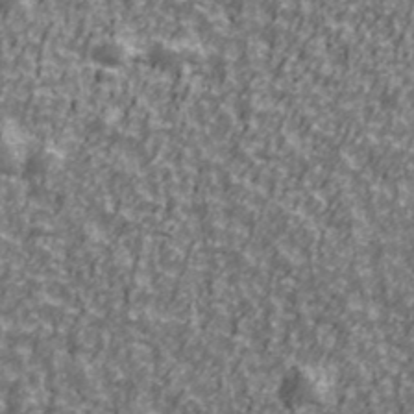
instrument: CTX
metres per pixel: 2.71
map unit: Ave
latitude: 42.0444
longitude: -113.3104
